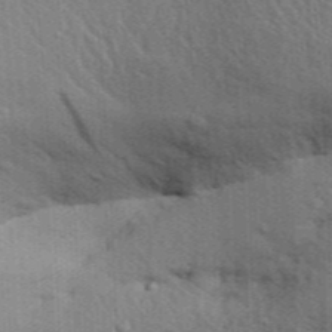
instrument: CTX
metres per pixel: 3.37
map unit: Aa
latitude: 30.9514
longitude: -135.0647
